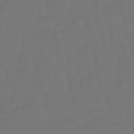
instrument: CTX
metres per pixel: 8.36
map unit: eHb
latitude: -47.4076
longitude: 81.3888
